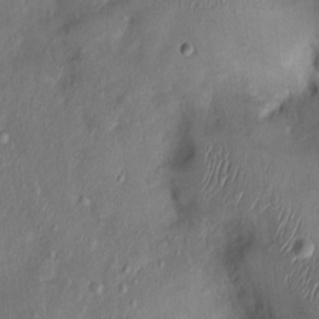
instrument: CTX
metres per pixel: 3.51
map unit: Nhu
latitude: 1.0269
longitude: -14.6869
